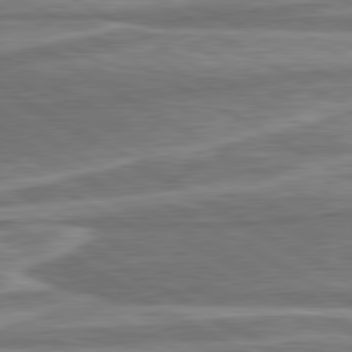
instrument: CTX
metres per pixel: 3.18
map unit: lApd
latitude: 80.5735
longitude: -177.9150
